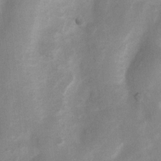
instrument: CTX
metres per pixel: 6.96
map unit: Nhu
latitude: 6.9892
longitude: -23.1403
